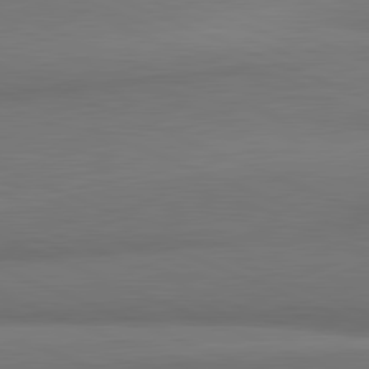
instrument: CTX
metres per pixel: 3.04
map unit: lApd
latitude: 81.8394
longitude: 163.1809
